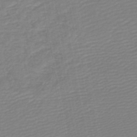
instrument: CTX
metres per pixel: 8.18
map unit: lHb
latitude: -46.3873
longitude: 74.1039
